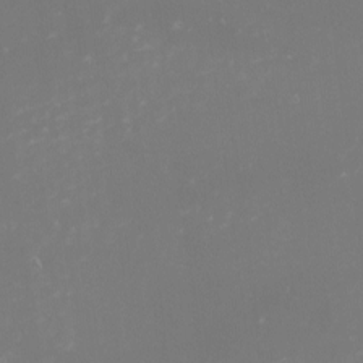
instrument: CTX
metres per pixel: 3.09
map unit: eHh
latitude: -1.3321
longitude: -79.7639
